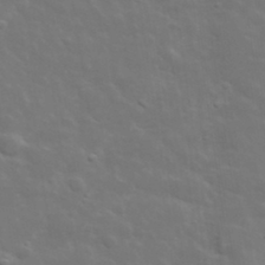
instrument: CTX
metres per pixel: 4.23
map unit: lHvf
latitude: 33.5182
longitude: -82.5167
